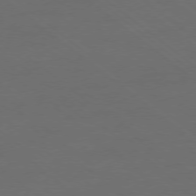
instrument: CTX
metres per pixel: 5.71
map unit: Ap
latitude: -78.6707
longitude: -56.3467
